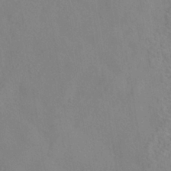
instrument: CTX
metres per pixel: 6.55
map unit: ANa
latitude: -39.3132
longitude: 95.9367
